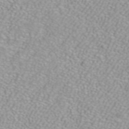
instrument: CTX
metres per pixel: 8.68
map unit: ANa
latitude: 39.7827
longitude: 23.9367
